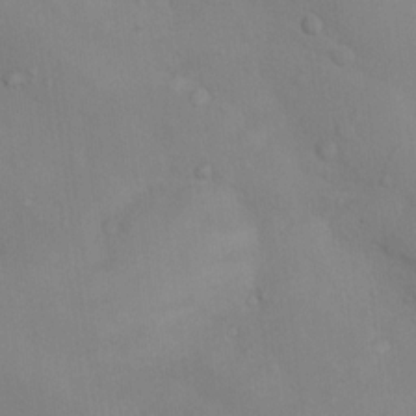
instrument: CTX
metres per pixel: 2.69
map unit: Nhu
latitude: 13.4616
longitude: -28.1200
